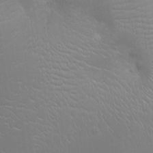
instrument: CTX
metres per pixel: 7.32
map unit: Ht
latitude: -3.3698
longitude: -16.9892
